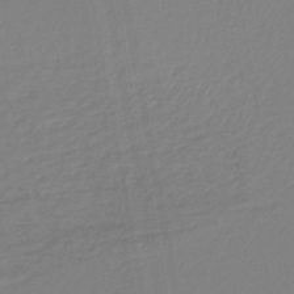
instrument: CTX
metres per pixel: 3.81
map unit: lHb
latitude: -44.7652
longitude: 74.1228
